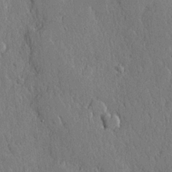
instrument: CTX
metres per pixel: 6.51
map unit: lHvf
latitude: 20.0255
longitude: 146.1417
